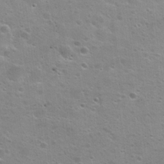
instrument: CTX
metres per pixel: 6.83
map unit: Hto
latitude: 24.0822
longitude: -50.6679
